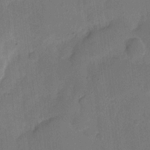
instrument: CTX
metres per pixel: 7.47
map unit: eHh
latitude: 5.4048
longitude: -66.8380
